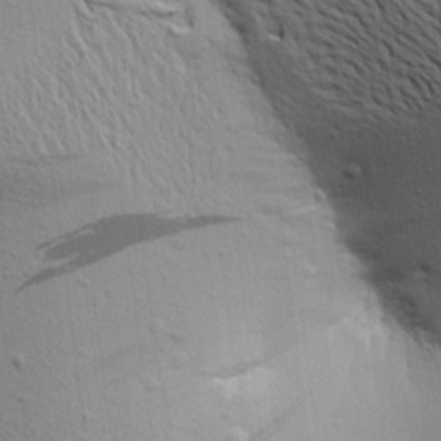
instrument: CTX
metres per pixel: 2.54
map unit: Aa
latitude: 16.6679
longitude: -147.4427
